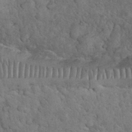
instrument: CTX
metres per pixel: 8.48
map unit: eHh
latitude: 33.9150
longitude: -66.2144
